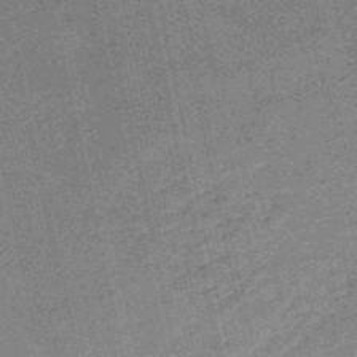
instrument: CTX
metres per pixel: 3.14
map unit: HNb
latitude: -53.6344
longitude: -47.0837
